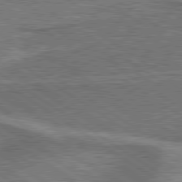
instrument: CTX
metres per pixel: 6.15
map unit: lApd
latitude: 79.6127
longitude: 172.7085
